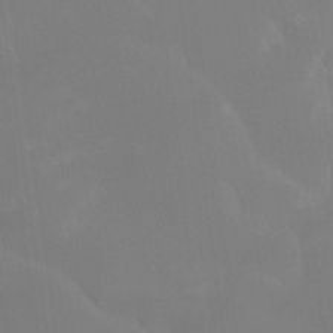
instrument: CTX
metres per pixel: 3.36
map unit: Ht
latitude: -15.4266
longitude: -51.3859
